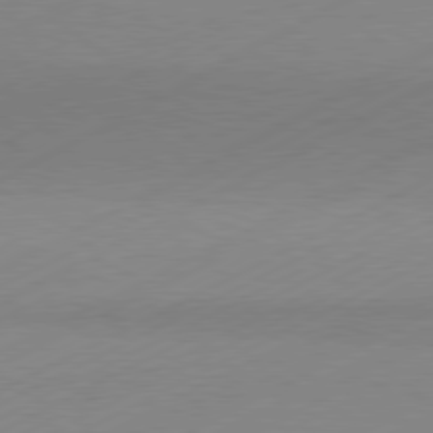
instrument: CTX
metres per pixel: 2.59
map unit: Hpe
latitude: -81.5588
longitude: 12.8786
